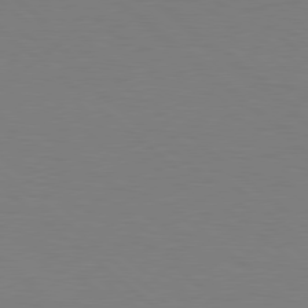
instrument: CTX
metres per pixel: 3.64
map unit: Hpe
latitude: 78.3845
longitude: -161.9717
